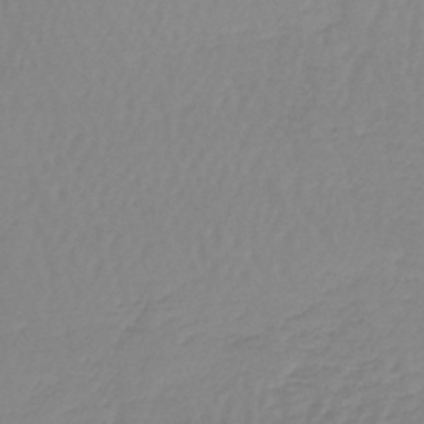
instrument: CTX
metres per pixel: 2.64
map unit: lHb
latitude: -44.2551
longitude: 62.5007
